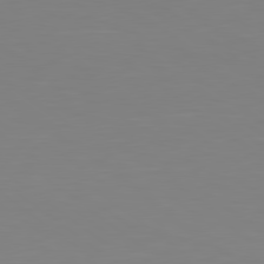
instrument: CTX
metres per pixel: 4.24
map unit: Hpe
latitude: 79.0459
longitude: -173.1970
